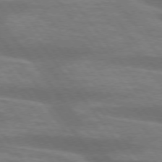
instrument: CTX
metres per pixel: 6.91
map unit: lApd
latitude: 75.0270
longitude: -57.6315
